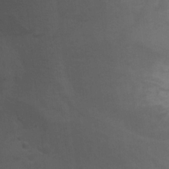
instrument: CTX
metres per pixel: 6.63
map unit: Ht
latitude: 2.2711
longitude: -27.2915
